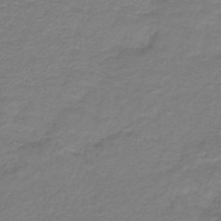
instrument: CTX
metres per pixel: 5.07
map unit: HNb
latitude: -44.7463
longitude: 52.7463
